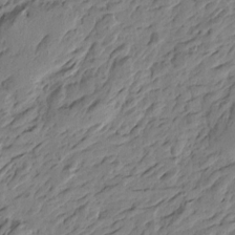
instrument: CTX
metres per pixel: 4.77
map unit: Htu
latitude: -3.4454
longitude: -178.6680
